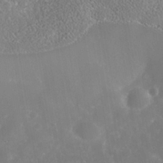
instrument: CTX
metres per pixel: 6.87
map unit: Nhe
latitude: -39.1809
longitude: -117.5560
